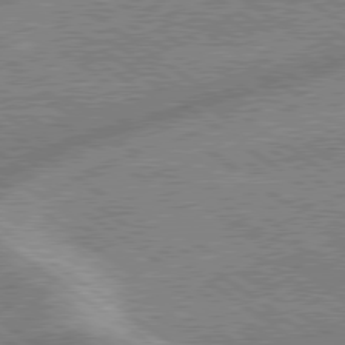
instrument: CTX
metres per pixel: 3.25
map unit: lApd
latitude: 79.0837
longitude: -169.6127
